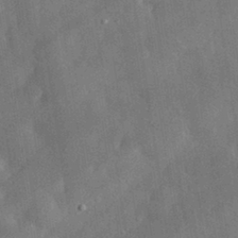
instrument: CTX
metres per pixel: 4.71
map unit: eHh
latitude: 31.4427
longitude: -77.8961
